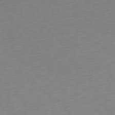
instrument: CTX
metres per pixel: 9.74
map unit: Ap
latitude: -78.9163
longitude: -92.7246
